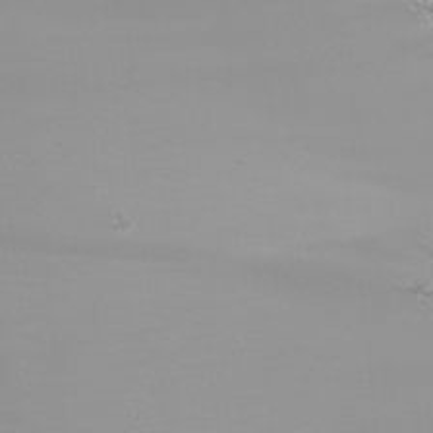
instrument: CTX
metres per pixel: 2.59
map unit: Nhu
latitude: -5.8422
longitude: -91.4993
